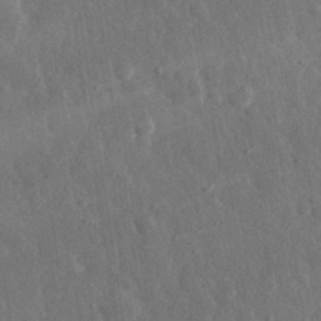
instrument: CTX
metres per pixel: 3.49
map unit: eHh
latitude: 31.5938
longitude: -79.4805
